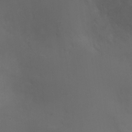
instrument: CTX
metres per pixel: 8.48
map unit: Ht
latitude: 0.7813
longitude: -20.7435
